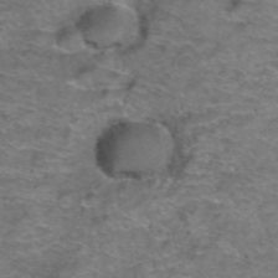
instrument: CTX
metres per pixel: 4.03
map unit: Hto
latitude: 38.7624
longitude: -41.5182
